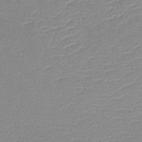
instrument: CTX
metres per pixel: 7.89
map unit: lHb
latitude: -41.2376
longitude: 75.3510
